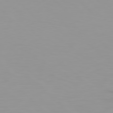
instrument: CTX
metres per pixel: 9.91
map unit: Ap
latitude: -79.1620
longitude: -69.4427
